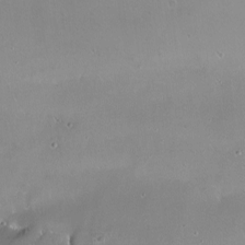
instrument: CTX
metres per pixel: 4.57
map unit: Nhu
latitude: -13.5021
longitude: -63.3482
